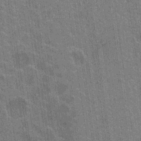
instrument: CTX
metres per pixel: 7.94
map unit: Hto
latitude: -3.7477
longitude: -35.7638
